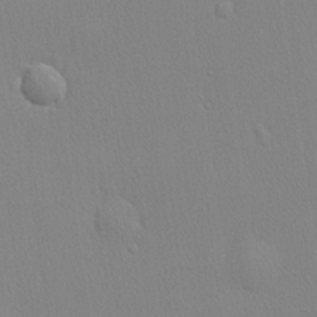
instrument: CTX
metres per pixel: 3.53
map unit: lHvf
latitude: 21.0270
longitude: 141.3887
